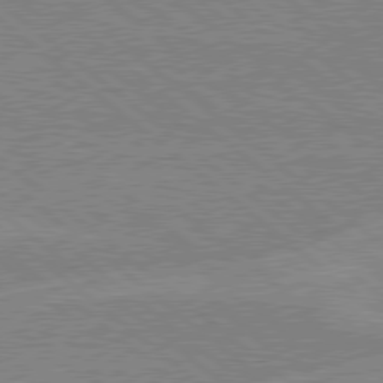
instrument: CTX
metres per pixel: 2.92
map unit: Hpe
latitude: 78.5168
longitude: -160.2144
